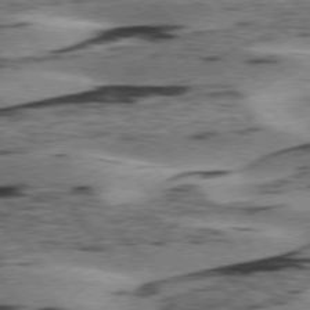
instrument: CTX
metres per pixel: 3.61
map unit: lApd
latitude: 75.7828
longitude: -78.0822
